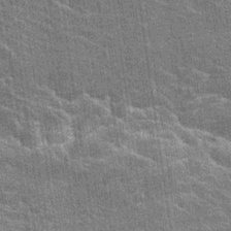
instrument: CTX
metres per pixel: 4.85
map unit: Hto
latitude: 23.2726
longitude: -40.7624
